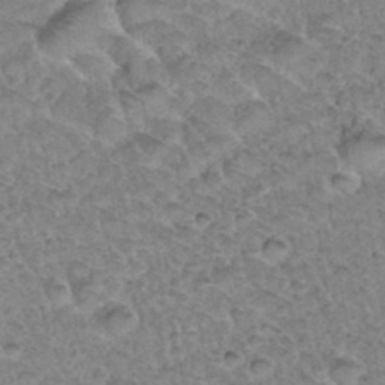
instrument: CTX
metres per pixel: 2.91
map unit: Hto
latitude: 35.0080
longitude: -48.0444
